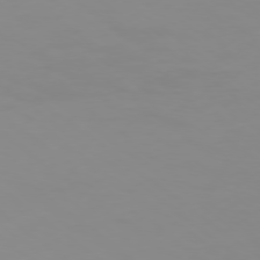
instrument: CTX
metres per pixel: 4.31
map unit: Ap
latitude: -78.1416
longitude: -94.5168
